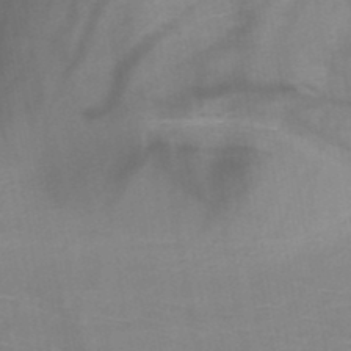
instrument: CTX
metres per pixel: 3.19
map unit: HNb
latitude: -47.3887
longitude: -47.3860
